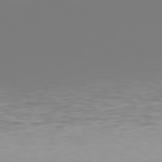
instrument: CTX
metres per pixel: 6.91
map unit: Hpe
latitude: 78.2712
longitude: -135.0269
